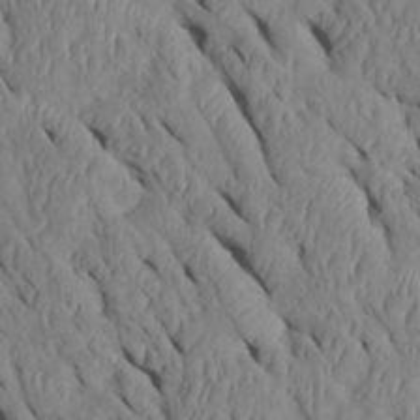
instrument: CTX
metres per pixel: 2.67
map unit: Htu
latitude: 1.1214
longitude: 148.6141
